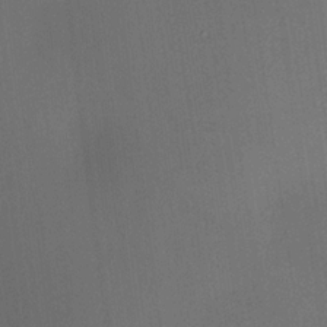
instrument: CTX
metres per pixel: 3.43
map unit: HNhu
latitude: 12.9136
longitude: 11.0109
